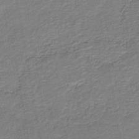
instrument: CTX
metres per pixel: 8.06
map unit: HNb
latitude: -41.1053
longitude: 50.8408
